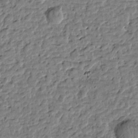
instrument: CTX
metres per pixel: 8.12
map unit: Htu
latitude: -0.9731
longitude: -178.8002
